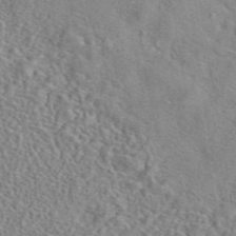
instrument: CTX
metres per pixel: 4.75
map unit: eAb
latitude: 42.0444
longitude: 110.5951
